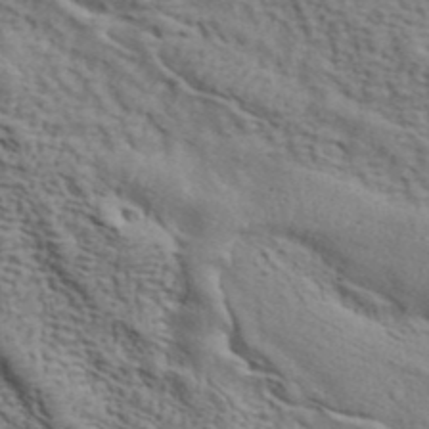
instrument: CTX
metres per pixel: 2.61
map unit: ANa
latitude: 42.4034
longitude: 54.8408
